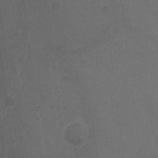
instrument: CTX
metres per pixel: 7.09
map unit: Hto
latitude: -10.4440
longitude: -36.3467
